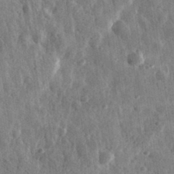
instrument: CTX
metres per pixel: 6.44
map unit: eHh
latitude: 32.7624
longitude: -79.5182
